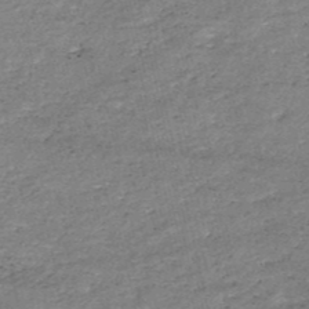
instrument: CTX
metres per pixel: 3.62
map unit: HNb
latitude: -50.6140
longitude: -40.8946
